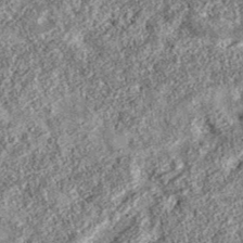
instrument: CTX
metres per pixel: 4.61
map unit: eAb
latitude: 36.6112
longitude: 108.2173
